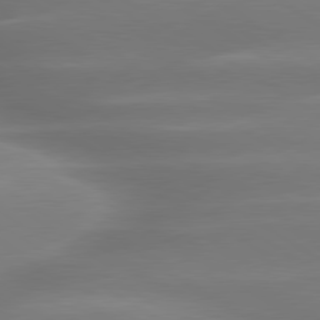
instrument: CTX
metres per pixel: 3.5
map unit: lApd
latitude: 80.0444
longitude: -137.4049
